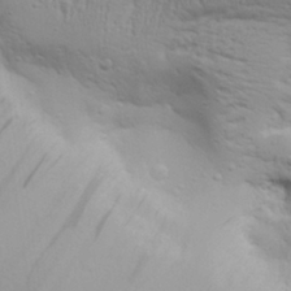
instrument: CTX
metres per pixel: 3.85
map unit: Aa
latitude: 29.0458
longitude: -134.5168
